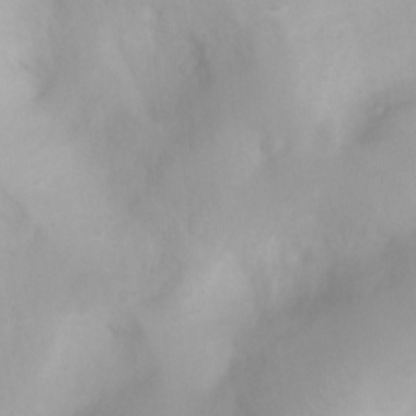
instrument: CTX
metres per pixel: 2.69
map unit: Ht
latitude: 3.7827
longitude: -22.1011
